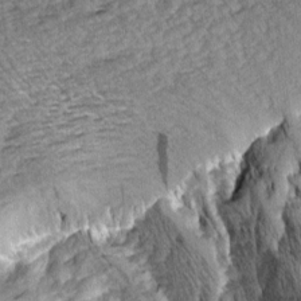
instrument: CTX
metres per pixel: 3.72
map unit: Aa
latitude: 8.6869
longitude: -128.7624
